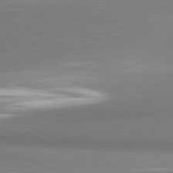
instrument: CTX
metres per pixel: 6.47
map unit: lApd
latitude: 80.6490
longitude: 166.7463
